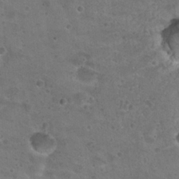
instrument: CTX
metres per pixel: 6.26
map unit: Hto
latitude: 22.7246
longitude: -48.4601
